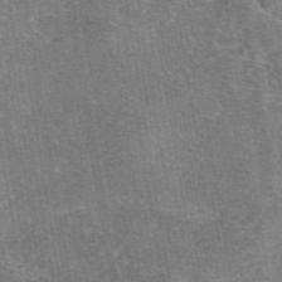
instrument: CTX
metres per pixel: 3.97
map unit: eAb
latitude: 47.3293
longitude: 102.6707
